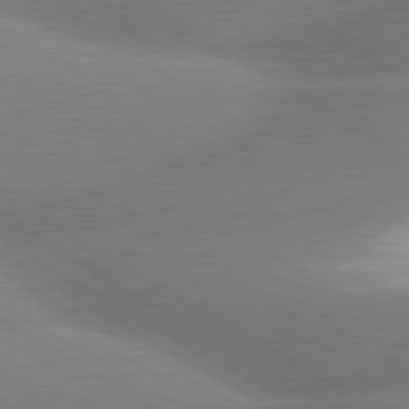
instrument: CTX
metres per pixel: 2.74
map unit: lApd
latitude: 80.3845
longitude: -162.8002
